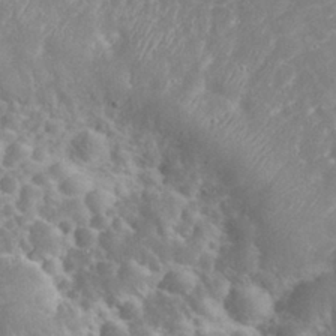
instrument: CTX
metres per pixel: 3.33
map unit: eHh
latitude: 32.1200
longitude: -60.7435
